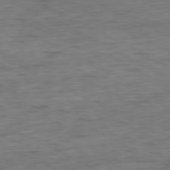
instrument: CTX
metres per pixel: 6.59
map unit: Ap
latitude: -81.0487
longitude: -76.1200
